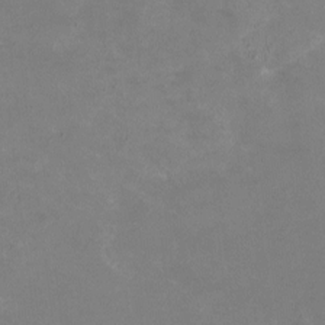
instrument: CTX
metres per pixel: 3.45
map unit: HNhu
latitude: -1.4077
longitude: -3.5749
